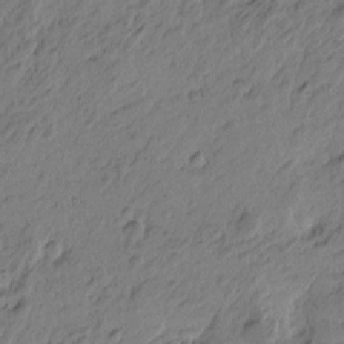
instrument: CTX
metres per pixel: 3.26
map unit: Htu
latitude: -5.2187
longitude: 179.8989
